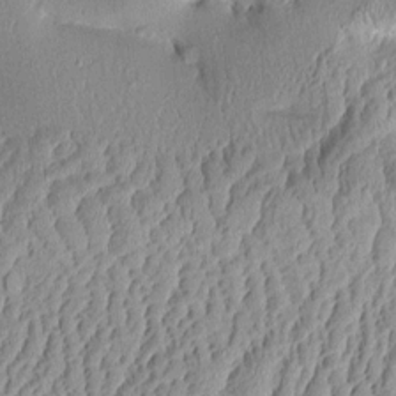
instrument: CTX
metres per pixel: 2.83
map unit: Aa
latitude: 9.7072
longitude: -128.7813
